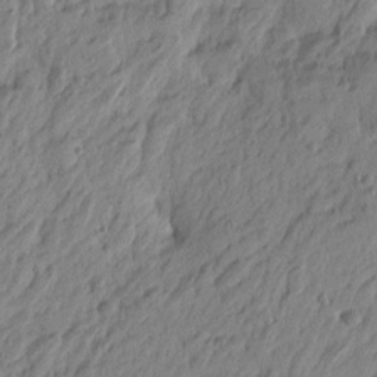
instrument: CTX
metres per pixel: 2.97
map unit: Htu
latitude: -4.3306
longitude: 179.8044
